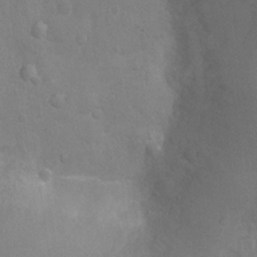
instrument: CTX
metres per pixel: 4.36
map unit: Nhu
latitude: -14.5196
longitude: -25.3481
